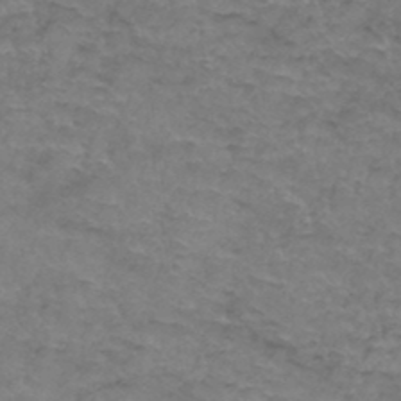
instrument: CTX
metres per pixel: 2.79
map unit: Hto
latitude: 37.0081
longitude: -41.8772
